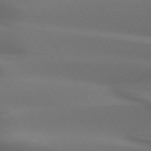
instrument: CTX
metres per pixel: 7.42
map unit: lApd
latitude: 72.8380
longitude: -50.0255
